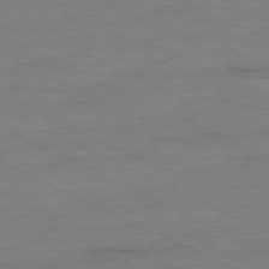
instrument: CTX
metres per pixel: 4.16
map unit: Ap
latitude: -80.4818
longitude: -81.8961
